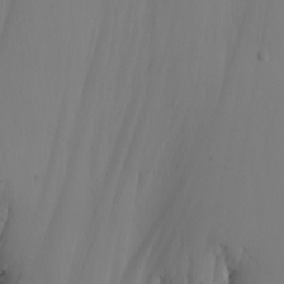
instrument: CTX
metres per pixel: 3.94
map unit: Nhu
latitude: -5.0108
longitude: -95.4616
